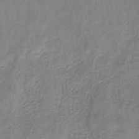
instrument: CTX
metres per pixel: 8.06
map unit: eHb
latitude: -32.4251
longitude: 74.9731
